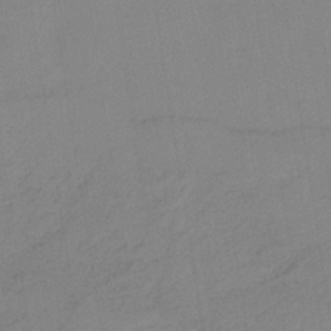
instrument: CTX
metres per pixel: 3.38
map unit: HNb
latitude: -35.0486
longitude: 57.0486
